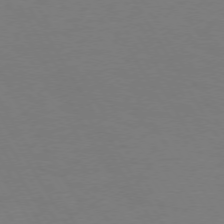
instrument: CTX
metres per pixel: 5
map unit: Hpe
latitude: 72.9136
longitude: -125.9528
